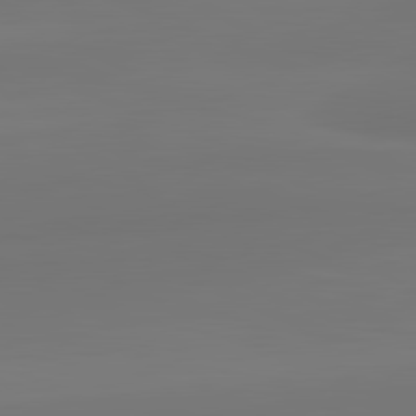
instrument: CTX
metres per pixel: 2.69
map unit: lApd
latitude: 81.9717
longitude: -172.1766
